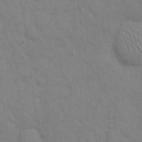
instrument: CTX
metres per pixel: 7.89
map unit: eHh
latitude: 16.5546
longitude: -62.6869
